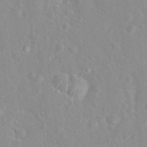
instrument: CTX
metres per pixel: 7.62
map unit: Hto
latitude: 16.2145
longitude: -41.8394
